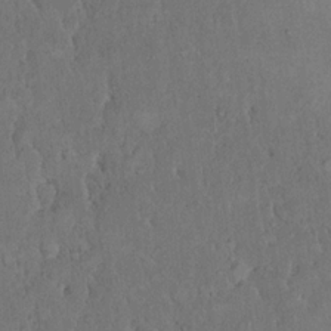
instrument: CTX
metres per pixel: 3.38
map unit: eHh
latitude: 17.7639
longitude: -62.5546
